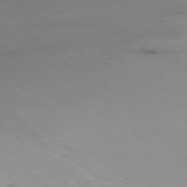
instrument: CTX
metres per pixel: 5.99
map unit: Ap
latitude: -77.5210
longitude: -91.1781
